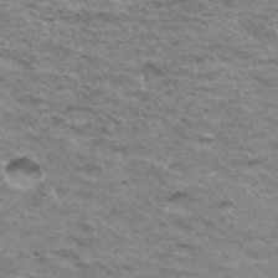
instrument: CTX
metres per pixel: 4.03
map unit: Hto
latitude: 36.0255
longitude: -43.4804
